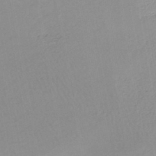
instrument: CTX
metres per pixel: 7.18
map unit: HNhu
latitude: -43.9367
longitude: 101.5966
